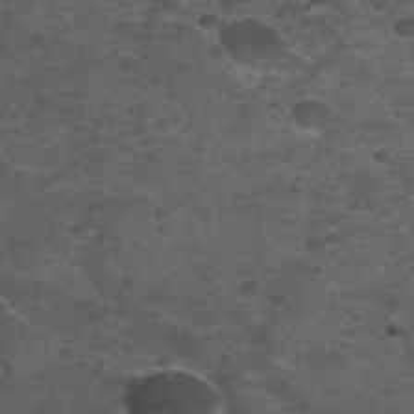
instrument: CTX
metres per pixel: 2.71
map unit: Nhu
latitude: 31.9151
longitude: -53.4238
